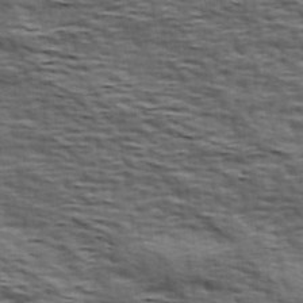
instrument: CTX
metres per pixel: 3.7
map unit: Hve
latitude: 31.8395
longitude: 149.5399
